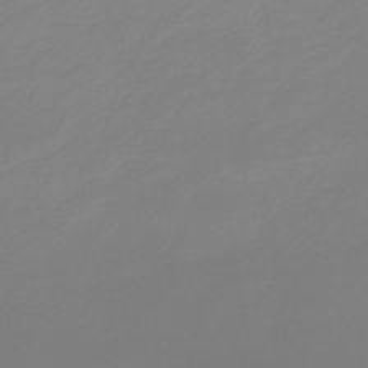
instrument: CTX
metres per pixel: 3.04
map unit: lHb
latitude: -47.4076
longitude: 64.0283
